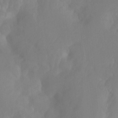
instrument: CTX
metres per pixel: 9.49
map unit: Ht
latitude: -14.3684
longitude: -56.8946
